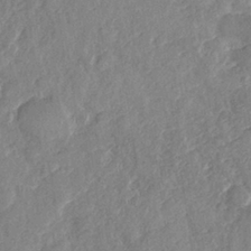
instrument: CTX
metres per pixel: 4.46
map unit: Nhe
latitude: -36.0094
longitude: -177.1403
